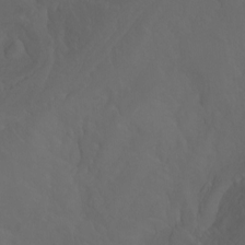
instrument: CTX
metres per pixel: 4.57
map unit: Ht
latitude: -0.7464
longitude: -45.8772
